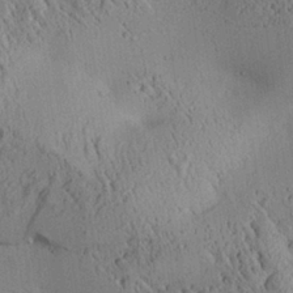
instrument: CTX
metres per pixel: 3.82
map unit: Aa
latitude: 25.0458
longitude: -133.9528
